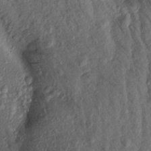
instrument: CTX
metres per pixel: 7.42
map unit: Aa
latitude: 17.2726
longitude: -146.4979
